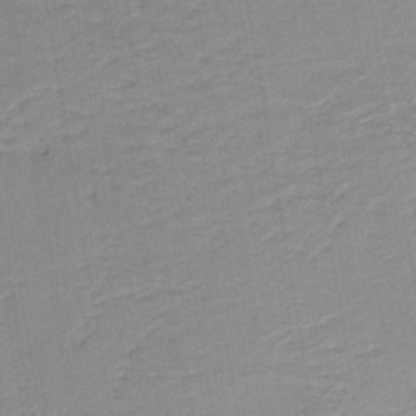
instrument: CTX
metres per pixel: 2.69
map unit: HNb
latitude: -40.0850
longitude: 50.6329
